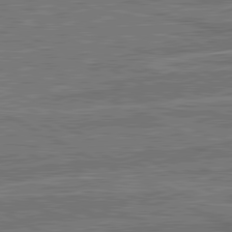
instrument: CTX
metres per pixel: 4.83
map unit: lApd
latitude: 81.0269
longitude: 144.0283
